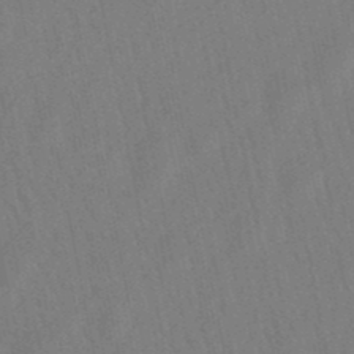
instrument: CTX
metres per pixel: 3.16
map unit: lHb
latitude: -49.5966
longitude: 72.0472
